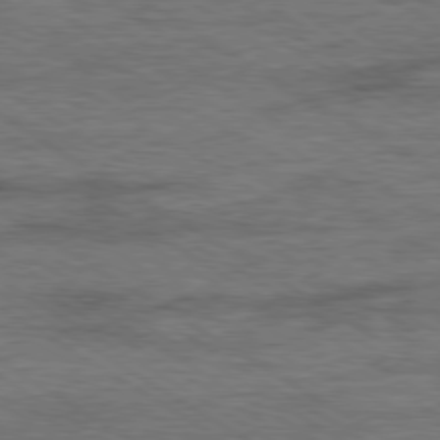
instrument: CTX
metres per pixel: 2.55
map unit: Ap
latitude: -80.0472
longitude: -78.1767
